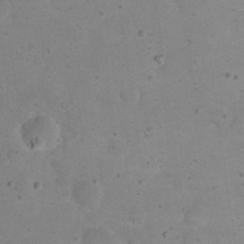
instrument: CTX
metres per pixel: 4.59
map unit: eHh
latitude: 20.5735
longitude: -62.8947
